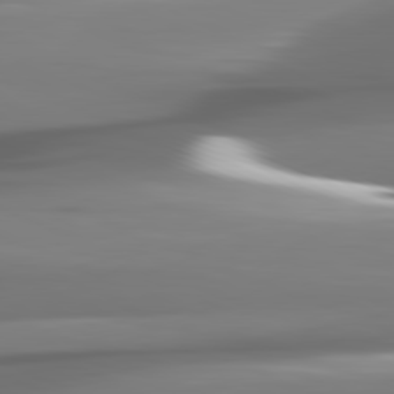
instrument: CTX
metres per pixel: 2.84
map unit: lApd
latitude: 81.3859
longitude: -143.2726
